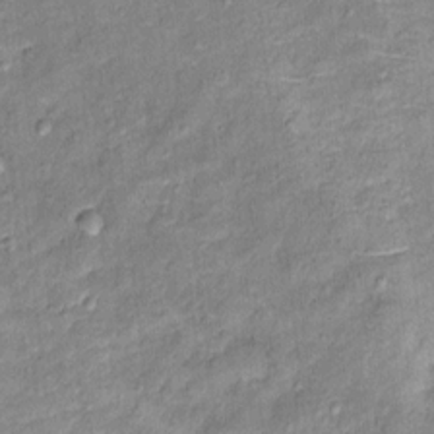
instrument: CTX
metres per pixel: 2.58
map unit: Ht
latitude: 10.1767
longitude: -37.8394
